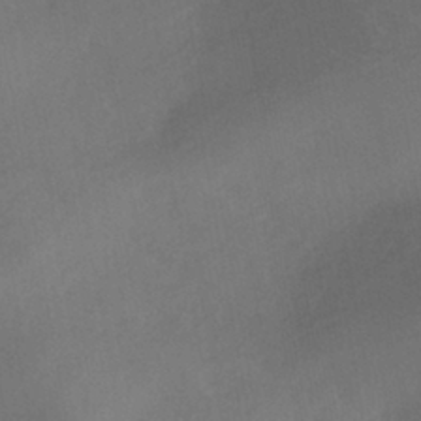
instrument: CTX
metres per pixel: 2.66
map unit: HNhu
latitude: -41.6722
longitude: 101.6532
